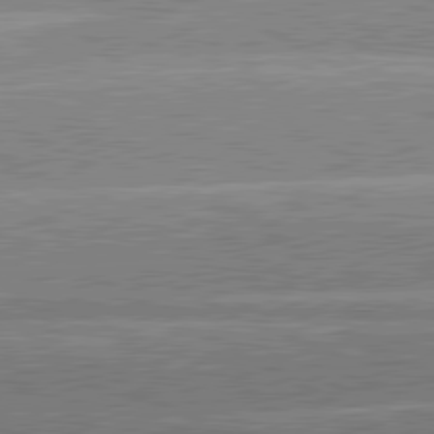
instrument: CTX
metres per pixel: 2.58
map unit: lApd
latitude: 80.7813
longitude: -131.8206
